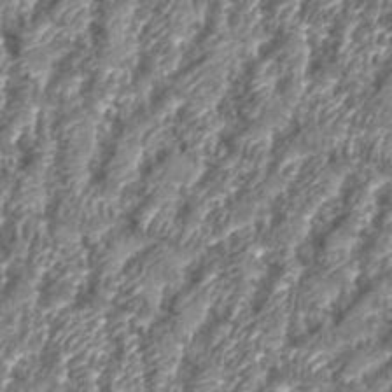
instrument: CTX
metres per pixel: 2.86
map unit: eHh
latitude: 35.7449
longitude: -137.2726
